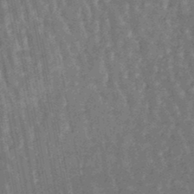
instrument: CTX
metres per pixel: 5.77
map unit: lHb
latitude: -47.3320
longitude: 78.5195
